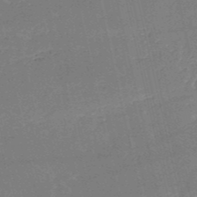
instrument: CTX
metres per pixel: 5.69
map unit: HNb
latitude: -51.7855
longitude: -40.7057
